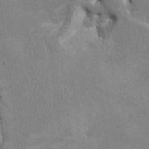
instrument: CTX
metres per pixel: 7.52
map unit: HNhu
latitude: 3.8394
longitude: -3.9717
